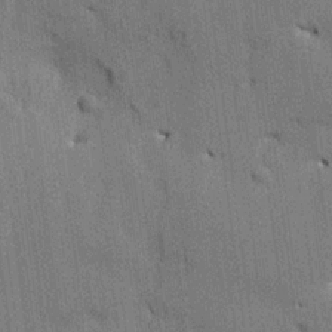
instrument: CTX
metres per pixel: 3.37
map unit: HNhu
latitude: 14.5924
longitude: 11.5210
